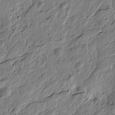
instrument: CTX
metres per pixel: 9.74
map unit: Htu
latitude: -2.1038
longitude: -179.0648
